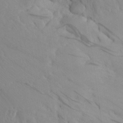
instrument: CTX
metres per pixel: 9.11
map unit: Aa
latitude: 23.8394
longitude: -146.0633
